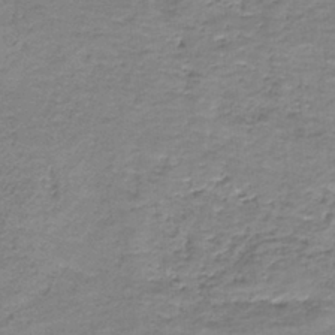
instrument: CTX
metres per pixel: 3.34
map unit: HNb
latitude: -38.1039
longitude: 51.0864
